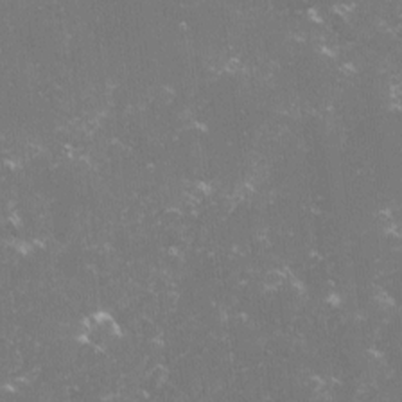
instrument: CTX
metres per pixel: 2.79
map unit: lHvf
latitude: -15.0487
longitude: -101.4427
